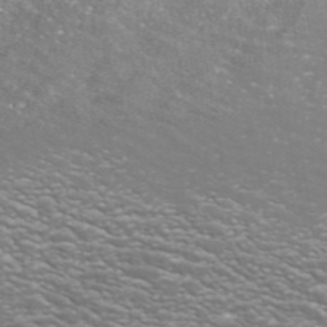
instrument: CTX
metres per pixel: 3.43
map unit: ANa
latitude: 43.6694
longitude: 24.0283
